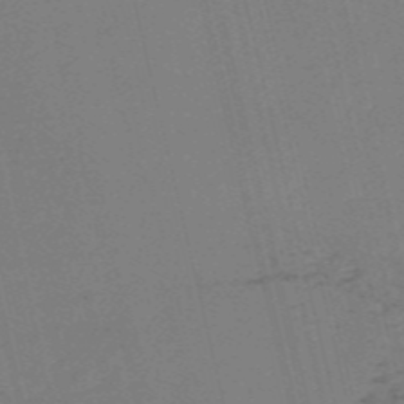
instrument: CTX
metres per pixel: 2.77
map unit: HNb
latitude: -55.7667
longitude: -39.4615
